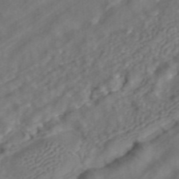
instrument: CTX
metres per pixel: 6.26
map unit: ANa
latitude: 42.7813
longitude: 24.0850
